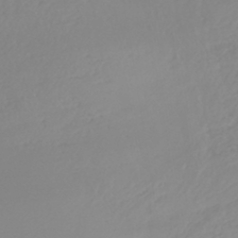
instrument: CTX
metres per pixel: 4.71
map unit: lHb
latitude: -44.5007
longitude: 54.2740
